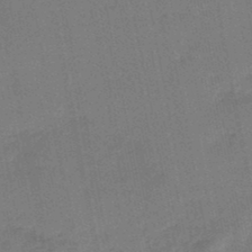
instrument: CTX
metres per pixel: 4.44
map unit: lHb
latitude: -46.9541
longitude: 70.0094
